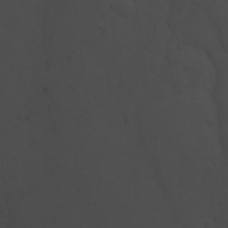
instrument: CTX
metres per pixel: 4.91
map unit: Ave
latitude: 22.9136
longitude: -135.1025
